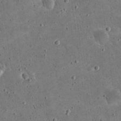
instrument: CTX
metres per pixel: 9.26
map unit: eHh
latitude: 21.3293
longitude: -65.2726
